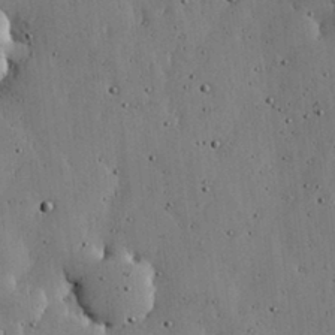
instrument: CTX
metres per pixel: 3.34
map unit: lHvf
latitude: 18.9513
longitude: -114.1577
